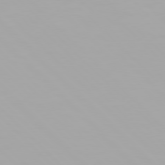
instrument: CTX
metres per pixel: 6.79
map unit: Hpe
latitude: 77.1025
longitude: -173.1403
